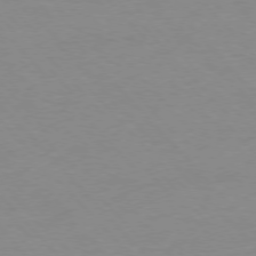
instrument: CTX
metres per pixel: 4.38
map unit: Ap
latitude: -77.0109
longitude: -88.1389
